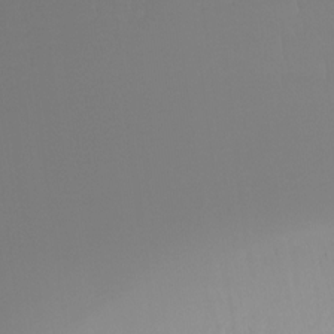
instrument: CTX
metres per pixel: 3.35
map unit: Htu
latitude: -15.7100
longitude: -46.4223
